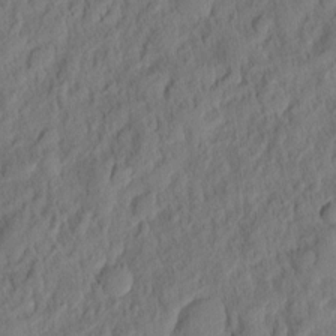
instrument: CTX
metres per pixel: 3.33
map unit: eHh
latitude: 5.4426
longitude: -76.8758
